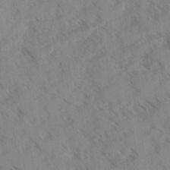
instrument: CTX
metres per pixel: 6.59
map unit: Ave
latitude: -0.3685
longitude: -111.1214
